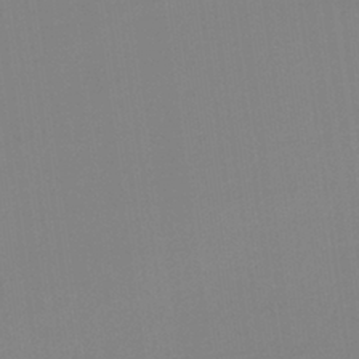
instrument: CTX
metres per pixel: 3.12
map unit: HNb
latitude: -36.3873
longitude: 54.7085
